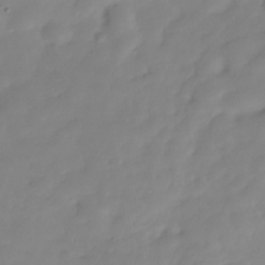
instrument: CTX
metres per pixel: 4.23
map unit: Hve
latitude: -31.3320
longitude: 89.9367
